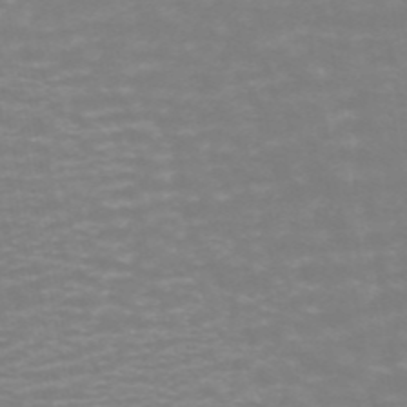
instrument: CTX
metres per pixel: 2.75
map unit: ANa
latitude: 44.5923
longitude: 29.4266
